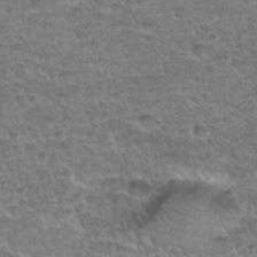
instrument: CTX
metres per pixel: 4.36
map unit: Hto
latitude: 35.3481
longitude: -45.3859
